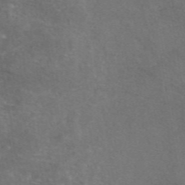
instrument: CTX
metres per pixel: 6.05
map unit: eAb
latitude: 47.1026
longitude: 111.1242
